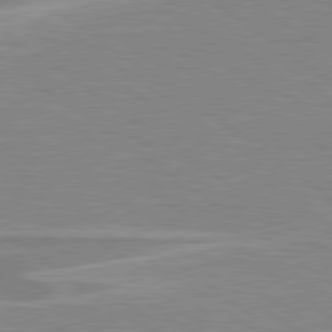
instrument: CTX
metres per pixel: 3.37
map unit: lApd
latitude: 79.3482
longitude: -121.7639
